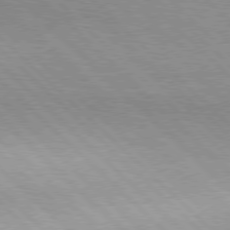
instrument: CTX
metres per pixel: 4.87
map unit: Hpe
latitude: 77.1403
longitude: -127.6883
